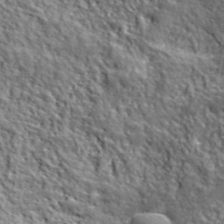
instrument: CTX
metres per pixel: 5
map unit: lHvf
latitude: 40.2522
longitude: -86.6490
